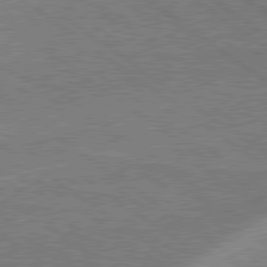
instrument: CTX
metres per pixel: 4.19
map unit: lApd
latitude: 79.0270
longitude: -171.4426
